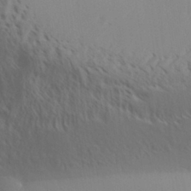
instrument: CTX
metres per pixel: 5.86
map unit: Aa
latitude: 30.8002
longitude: -140.3467
